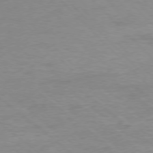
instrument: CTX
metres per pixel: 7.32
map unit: Ap
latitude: -77.7856
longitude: -83.2537
